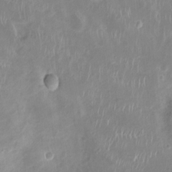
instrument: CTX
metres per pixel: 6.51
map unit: Ht
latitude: -4.5762
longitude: -15.5560
